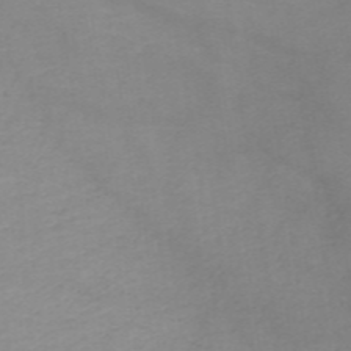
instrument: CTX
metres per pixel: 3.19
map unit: HNb
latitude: -48.1984
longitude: -45.7260
